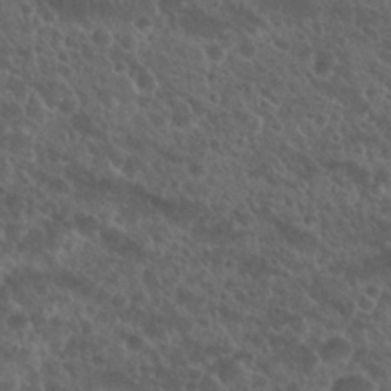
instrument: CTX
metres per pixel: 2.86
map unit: Nhu
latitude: 26.5168
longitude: -51.0269
